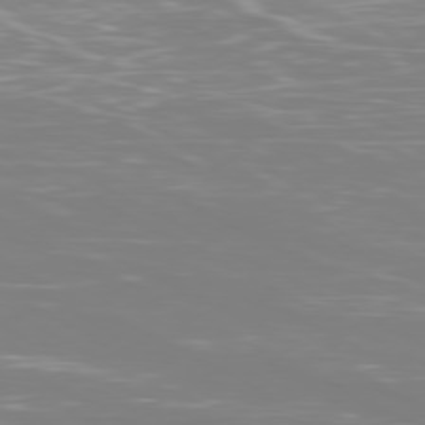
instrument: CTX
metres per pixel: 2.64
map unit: Ap
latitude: -80.7086
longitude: -58.8191
